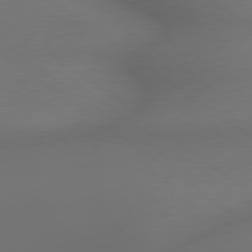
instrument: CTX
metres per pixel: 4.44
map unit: lApd
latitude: 79.2348
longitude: -173.8016
